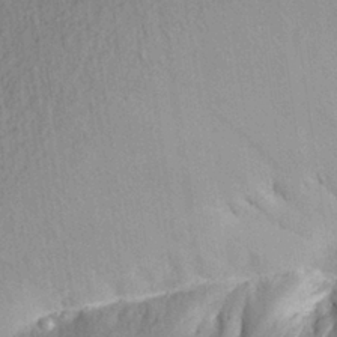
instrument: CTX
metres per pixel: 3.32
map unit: Aa
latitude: 27.8961
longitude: -144.1011
